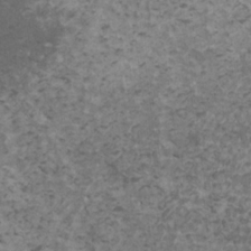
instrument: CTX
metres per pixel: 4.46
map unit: HNhu
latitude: 1.6693
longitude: 3.0675
